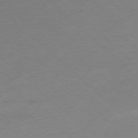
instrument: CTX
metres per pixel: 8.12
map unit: Ap
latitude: -78.2172
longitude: -70.6112
